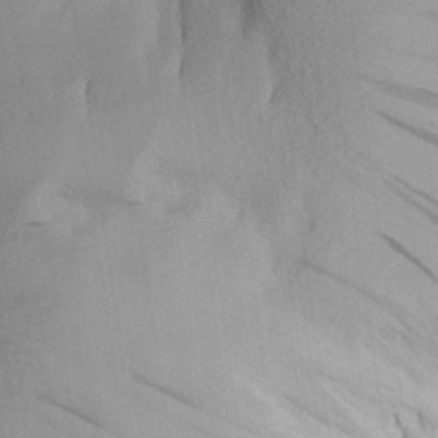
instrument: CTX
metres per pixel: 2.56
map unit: Aa
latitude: 24.7246
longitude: -144.8191
